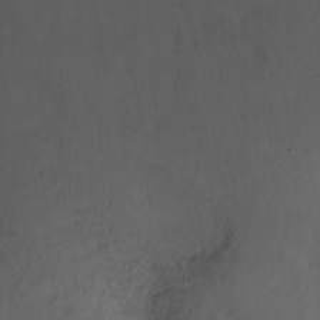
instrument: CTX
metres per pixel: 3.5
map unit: Ht
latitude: -12.9542
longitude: -43.9528
